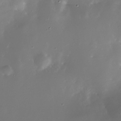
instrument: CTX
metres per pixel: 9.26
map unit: Nhe
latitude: -31.9556
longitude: -117.1592
